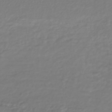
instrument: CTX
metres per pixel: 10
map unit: lHb
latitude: -43.4643
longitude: 70.4062
